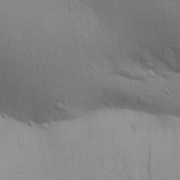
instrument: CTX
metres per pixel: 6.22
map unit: Aa
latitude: 30.0633
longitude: -147.4238
